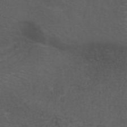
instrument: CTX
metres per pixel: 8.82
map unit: ANa
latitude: 38.8947
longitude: 23.4832
